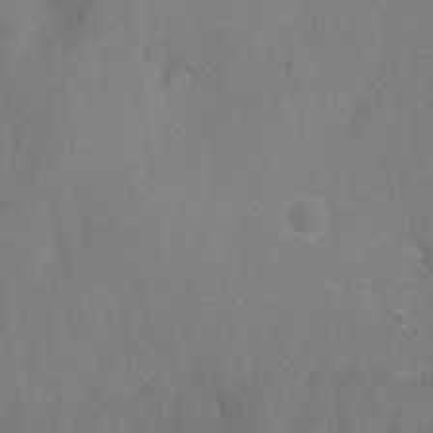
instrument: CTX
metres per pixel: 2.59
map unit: Ht
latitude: -7.2376
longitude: -35.1592
